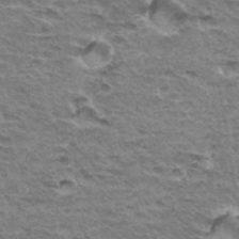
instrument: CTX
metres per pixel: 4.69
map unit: Hto
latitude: 35.0269
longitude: -43.1403
